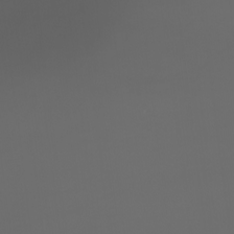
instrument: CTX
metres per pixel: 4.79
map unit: Aa
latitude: -7.5021
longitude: -73.1781
